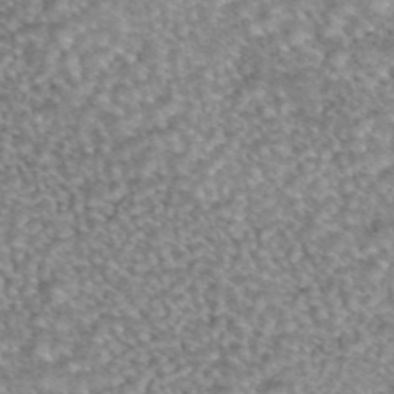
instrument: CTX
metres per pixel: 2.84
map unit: eAb
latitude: 45.0080
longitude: 104.7274
